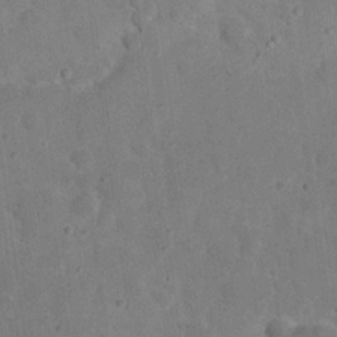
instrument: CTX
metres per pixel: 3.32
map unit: eHh
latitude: 20.4790
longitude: -62.1200
